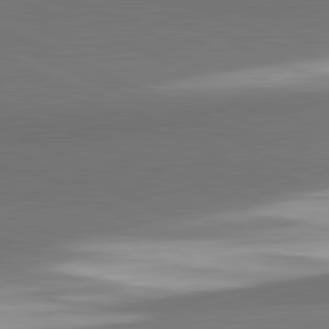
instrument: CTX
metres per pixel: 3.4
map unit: lApd
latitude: 82.0822
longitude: 154.4440
